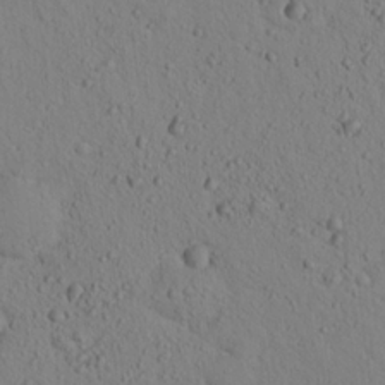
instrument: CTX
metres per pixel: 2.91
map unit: lHvf
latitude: 14.4223
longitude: 177.8233
